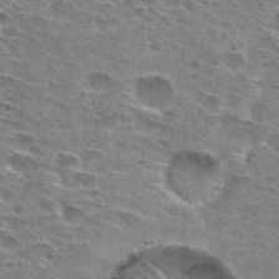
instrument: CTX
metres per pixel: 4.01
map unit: Hto
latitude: 27.0081
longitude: -47.4994
